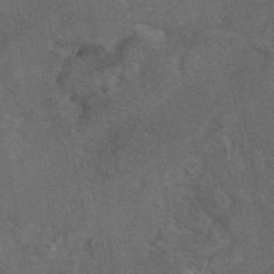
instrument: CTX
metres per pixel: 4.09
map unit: eAb
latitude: 46.3657
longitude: 108.5007
